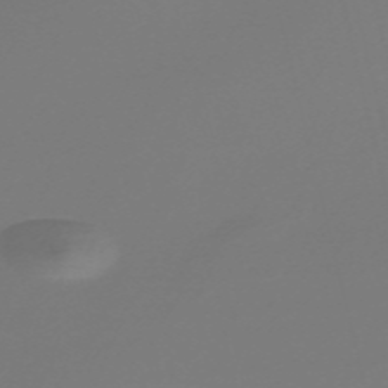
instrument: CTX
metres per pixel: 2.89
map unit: Nve
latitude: -58.1605
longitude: 66.1039
